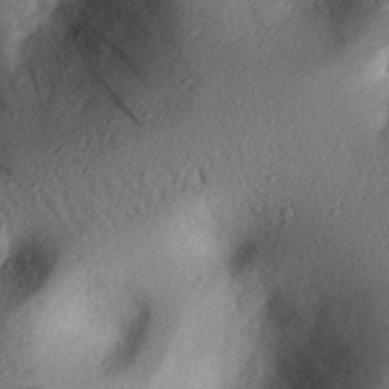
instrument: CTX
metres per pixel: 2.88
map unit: eHh
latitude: 25.1592
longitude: -77.2348
